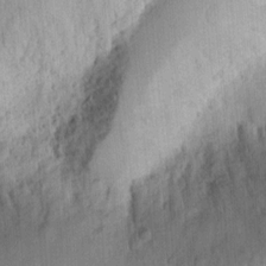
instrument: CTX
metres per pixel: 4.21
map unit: Ht
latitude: 12.2334
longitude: -74.4034
